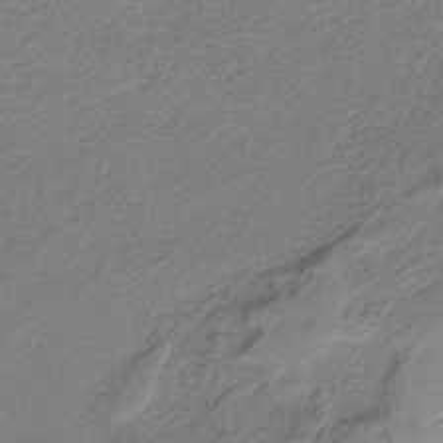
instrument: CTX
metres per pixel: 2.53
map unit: HNb
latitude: -34.8408
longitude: 56.8408
